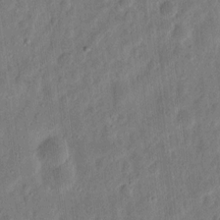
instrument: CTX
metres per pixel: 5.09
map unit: eHh
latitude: 11.4993
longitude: -73.5560
